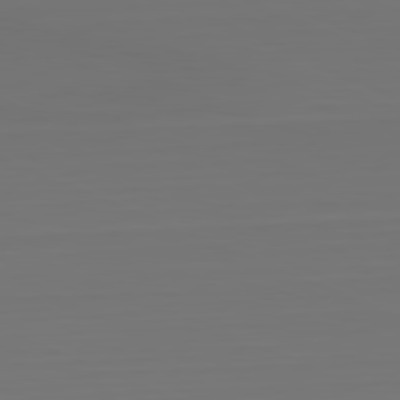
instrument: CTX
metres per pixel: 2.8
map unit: Hpe
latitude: -81.8989
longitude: 7.2187
